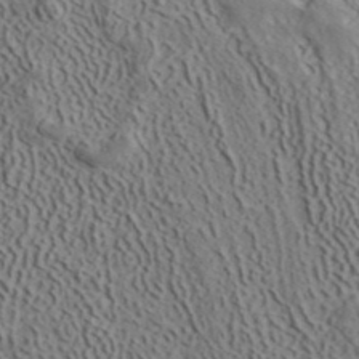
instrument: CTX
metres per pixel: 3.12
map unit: ANa
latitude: 41.0269
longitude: 33.6533
